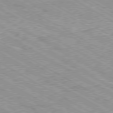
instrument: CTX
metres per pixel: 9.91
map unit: Ap
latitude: -80.4062
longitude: -53.6694
